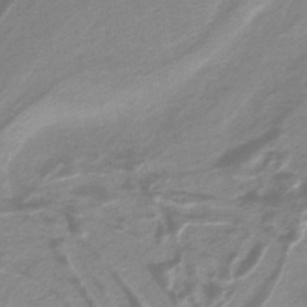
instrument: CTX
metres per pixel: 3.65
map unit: lHb
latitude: -40.0850
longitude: 53.1053
